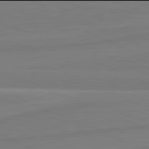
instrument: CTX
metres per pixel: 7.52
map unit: lApd
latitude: 81.9906
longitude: -173.3103
